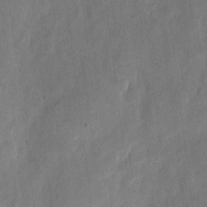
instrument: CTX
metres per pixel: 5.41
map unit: eHh
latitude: 6.7435
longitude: -72.1200
